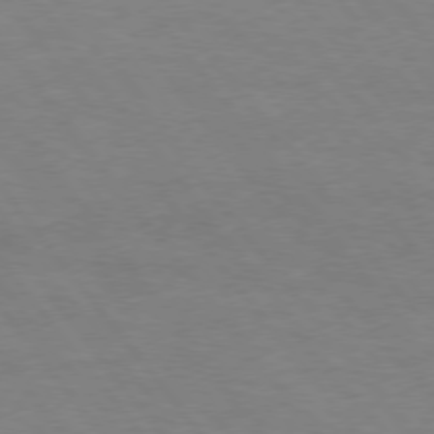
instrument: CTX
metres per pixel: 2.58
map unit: Hpe
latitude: 75.1403
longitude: -141.3859
